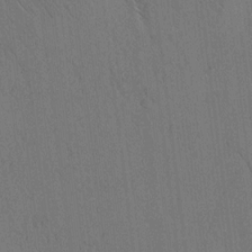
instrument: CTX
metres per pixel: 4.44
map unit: Nhu
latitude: -4.6896
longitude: -149.7072
